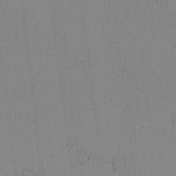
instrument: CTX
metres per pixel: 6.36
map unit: lAvf
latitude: -6.5573
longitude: -114.3089
